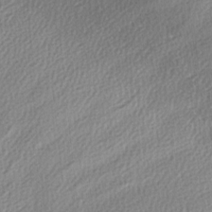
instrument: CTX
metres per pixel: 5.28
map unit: Ave
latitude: -6.5384
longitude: -123.1781
